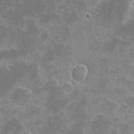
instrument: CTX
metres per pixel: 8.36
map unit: eHh
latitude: -1.4833
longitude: -85.1970
